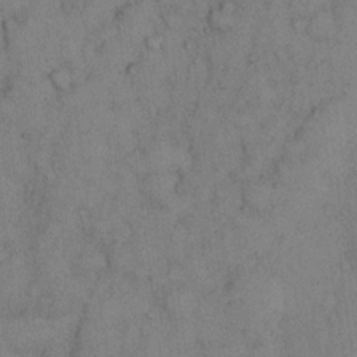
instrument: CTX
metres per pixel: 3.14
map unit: Hto
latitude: 11.3482
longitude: -59.5182
